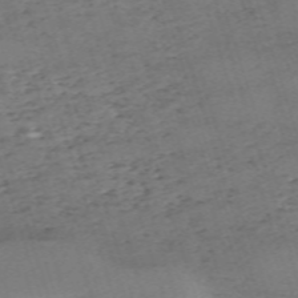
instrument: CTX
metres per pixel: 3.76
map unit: eHh
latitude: -62.5951
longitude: 53.8800
